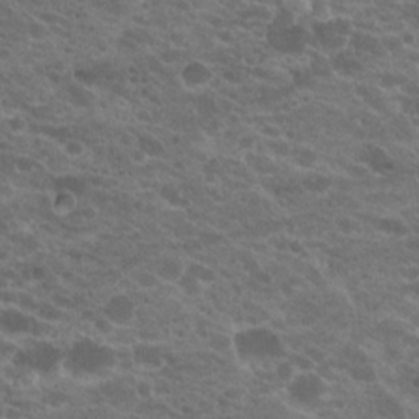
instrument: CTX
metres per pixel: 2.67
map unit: Hto
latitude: 20.7058
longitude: -35.5749
